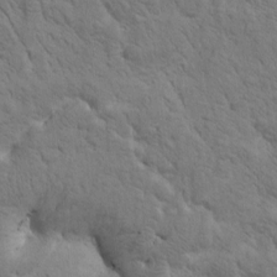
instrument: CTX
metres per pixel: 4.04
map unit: Htu
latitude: 0.1200
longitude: 174.1038
